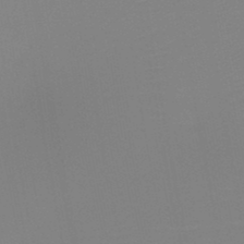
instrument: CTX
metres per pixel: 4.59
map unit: HNb
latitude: -46.4629
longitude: -43.1214
